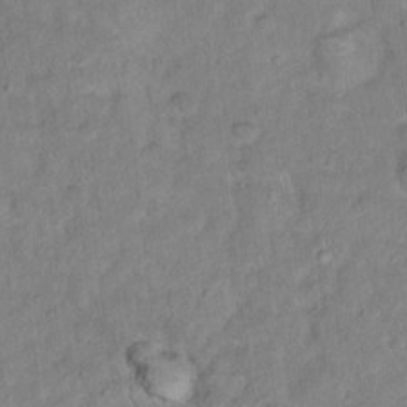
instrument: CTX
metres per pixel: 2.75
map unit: Hto
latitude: 16.6868
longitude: -40.8757
